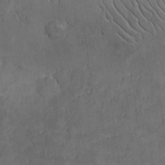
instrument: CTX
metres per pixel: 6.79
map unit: eHh
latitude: -8.5196
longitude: -66.4601
